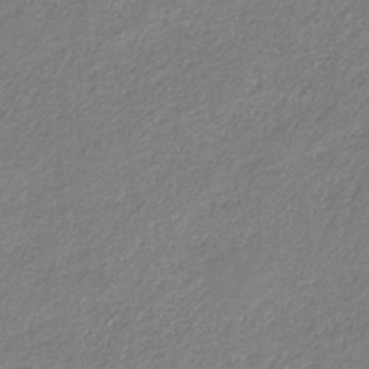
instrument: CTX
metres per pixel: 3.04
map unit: eHb
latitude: -31.4076
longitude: 67.0675
